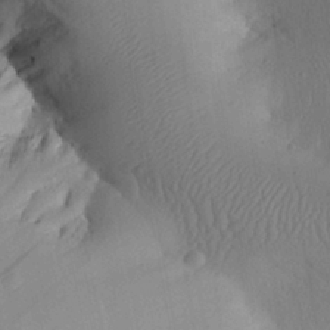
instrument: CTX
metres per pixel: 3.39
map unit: Aa
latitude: 26.5924
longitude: -136.3279
